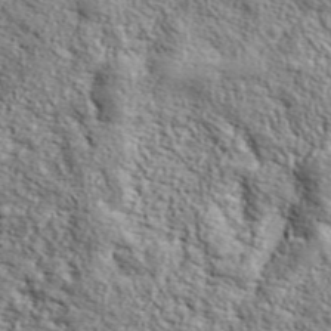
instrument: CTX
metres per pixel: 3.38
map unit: lHvf
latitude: 37.3482
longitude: -86.8002
